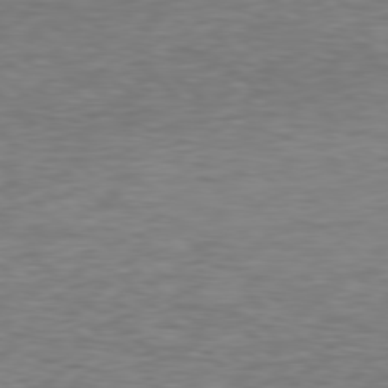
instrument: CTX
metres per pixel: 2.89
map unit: Hpe
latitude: 77.8772
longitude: -168.1767
